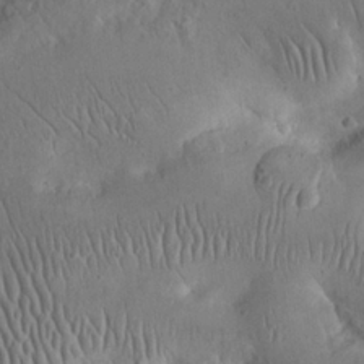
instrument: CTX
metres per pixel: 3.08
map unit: eHh
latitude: 24.2333
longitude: -66.8946
